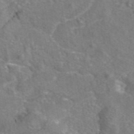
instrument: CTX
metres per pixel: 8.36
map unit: eAb
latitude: 45.0458
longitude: 106.9164
